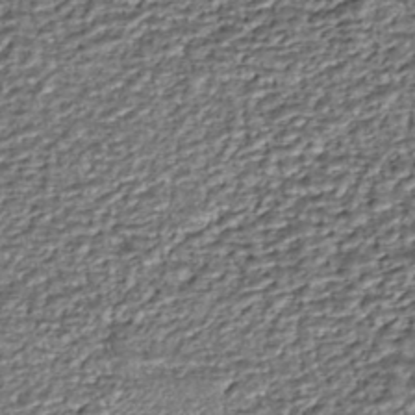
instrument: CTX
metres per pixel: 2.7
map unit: eHh
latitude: -43.5588
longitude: 121.8422
